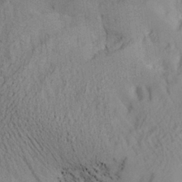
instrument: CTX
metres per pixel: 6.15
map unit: Aa
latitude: 28.0822
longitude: -134.1200
